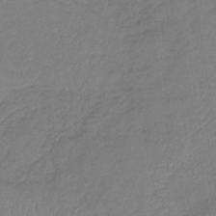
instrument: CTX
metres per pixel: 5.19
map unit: lHb
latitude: -38.2173
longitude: 71.0298
